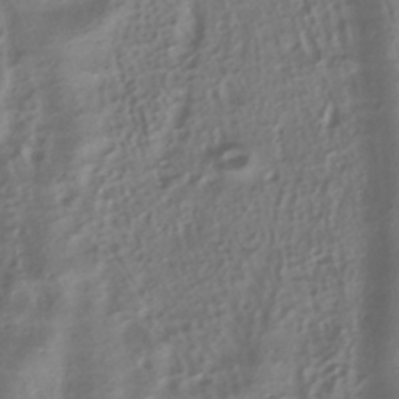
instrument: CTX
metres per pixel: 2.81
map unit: HNhu
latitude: -40.8597
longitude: 100.2361
